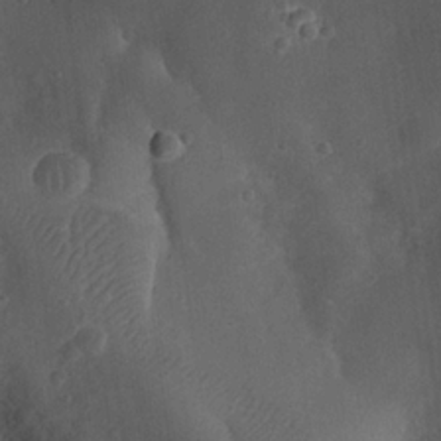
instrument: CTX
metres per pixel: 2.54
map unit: eHh
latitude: 22.8758
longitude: -68.8947
